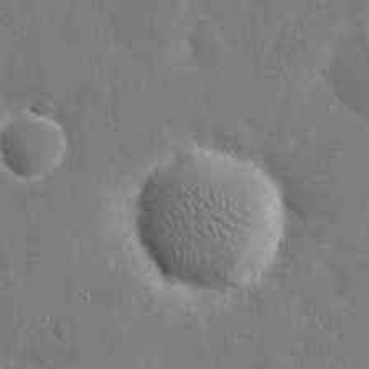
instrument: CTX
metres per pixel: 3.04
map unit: eHh
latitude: 20.6302
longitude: -67.4426
